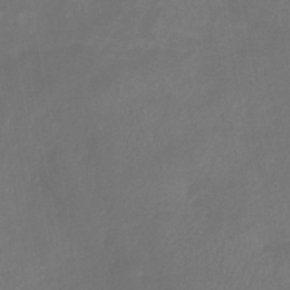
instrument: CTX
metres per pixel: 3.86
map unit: eHb
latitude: -39.1242
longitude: 76.5385
